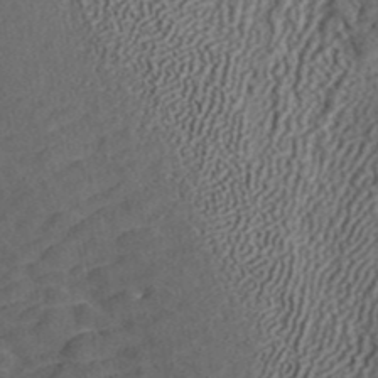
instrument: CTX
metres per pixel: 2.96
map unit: ANa
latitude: 42.3656
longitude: 34.8975
